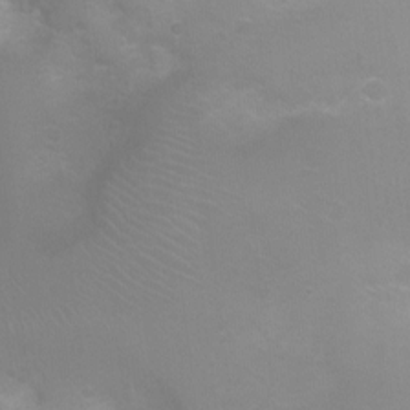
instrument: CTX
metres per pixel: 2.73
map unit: Ht
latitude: -2.7841
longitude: -25.3292
